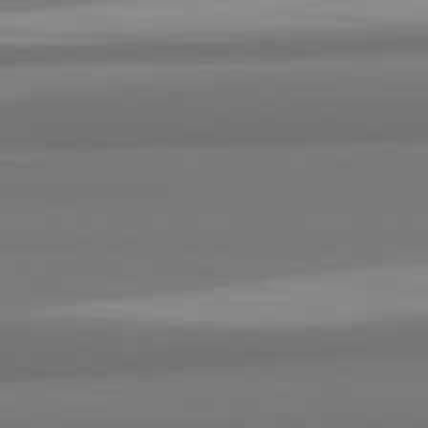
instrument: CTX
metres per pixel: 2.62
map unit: lApd
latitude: 82.2144
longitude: 170.2173
